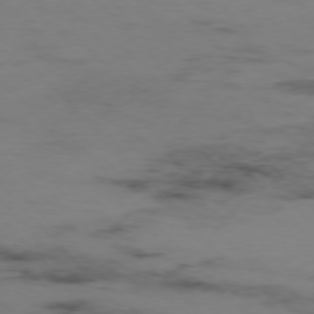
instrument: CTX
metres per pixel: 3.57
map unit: Hpe
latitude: -76.7085
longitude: -18.5356
